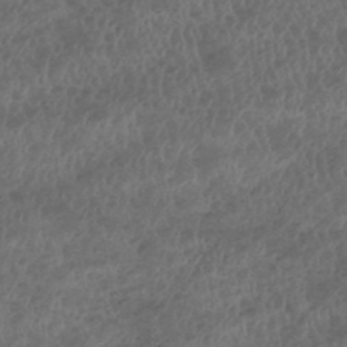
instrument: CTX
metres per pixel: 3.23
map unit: HNhu
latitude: -47.5399
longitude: 28.7652
